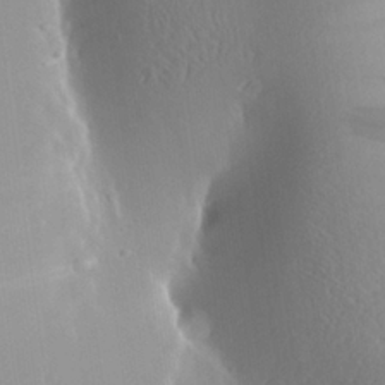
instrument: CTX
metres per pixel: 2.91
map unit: Aa
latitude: 25.1781
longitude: -136.9892
